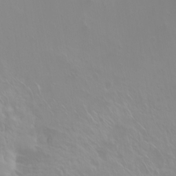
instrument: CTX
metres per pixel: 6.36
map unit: Ht
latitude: -2.5195
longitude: -60.6868
